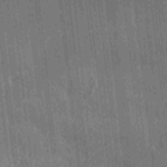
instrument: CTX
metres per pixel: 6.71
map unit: Ave
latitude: -9.5399
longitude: -123.2537
